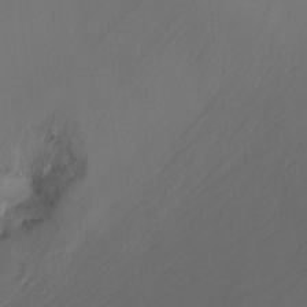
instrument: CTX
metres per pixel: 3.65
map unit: Nhu
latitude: -17.6722
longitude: -45.4804
